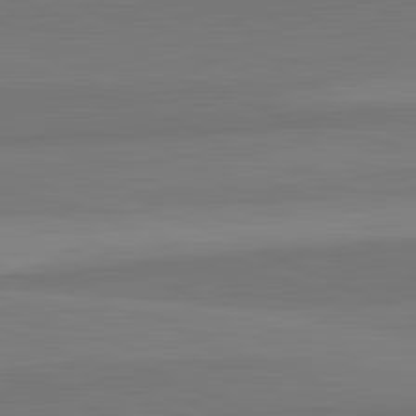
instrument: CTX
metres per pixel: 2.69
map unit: lApd
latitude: 82.5734
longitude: 156.8030
